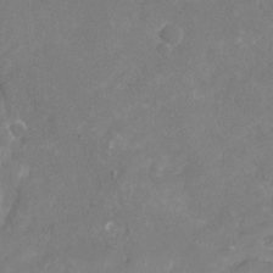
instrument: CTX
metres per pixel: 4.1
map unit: Nhu
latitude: -17.3888
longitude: -58.1200
